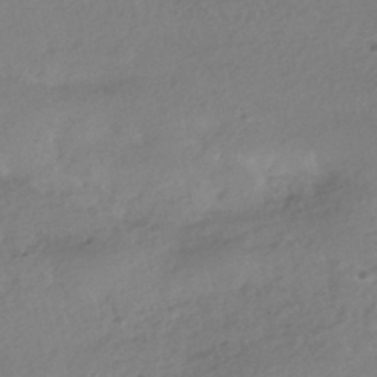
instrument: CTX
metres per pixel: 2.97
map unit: HNhu
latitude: -41.7666
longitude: 97.1998
